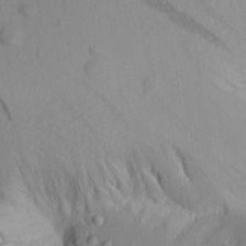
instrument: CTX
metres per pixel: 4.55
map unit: Aa
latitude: 17.2726
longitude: -144.4034
